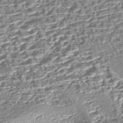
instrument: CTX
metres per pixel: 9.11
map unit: Nhe
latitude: -47.4076
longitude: -172.6679
